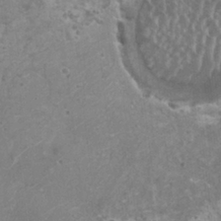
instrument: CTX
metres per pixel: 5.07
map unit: HNhu
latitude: -0.2929
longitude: 2.7841
